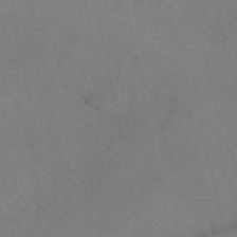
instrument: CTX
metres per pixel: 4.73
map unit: eAb
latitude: 48.8002
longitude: 107.4833
